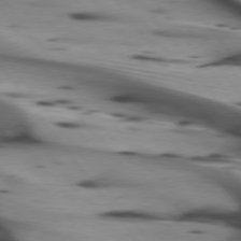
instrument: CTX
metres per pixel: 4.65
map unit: lApd
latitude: 75.4993
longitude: -64.8380
